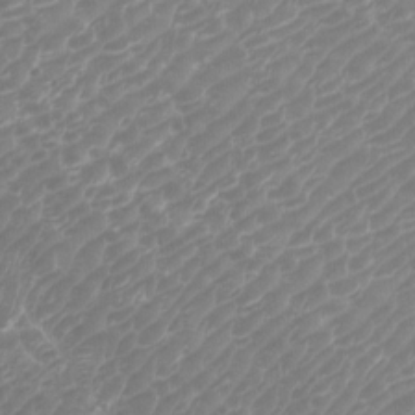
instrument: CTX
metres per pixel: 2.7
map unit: Htu
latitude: -5.7666
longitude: -74.6491
